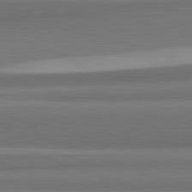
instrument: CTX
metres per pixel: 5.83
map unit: lApd
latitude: 82.2711
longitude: 169.1809
